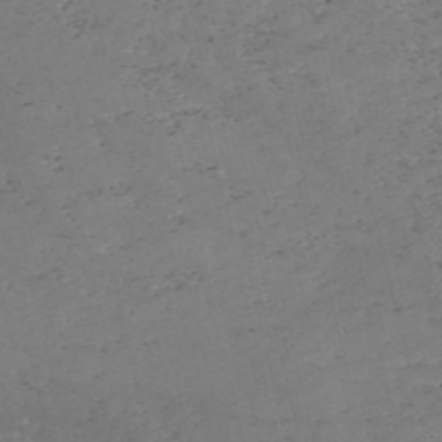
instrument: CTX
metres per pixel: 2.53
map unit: eHh
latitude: -55.4077
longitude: -89.4238
